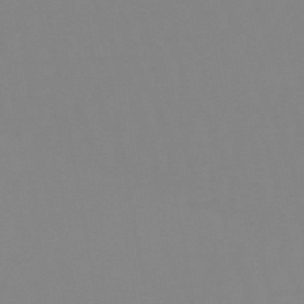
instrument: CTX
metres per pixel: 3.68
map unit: eHb
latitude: -50.3306
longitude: 74.0094
